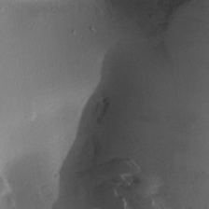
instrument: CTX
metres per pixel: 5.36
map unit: Aa
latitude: 9.9339
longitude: -142.5357
